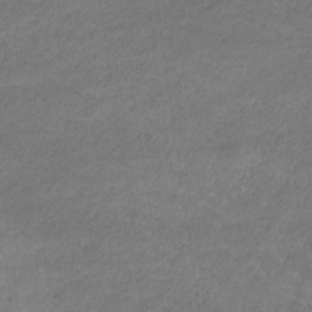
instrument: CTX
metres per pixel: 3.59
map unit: eHb
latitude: -32.3118
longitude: 68.3873
